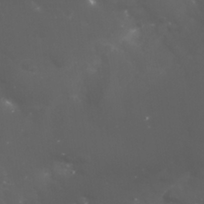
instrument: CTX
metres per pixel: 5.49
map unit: Nhu
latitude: 27.4615
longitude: -60.2522
